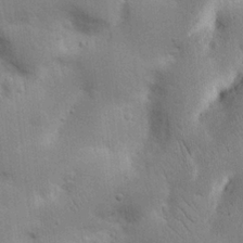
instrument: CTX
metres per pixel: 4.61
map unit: Nhu
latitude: 17.1025
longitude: -74.8758
